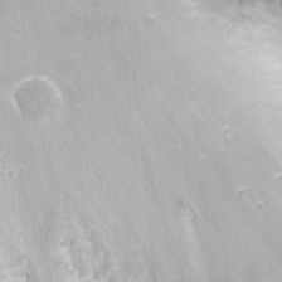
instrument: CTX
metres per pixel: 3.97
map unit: Nhu
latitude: 25.5938
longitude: -54.8380
